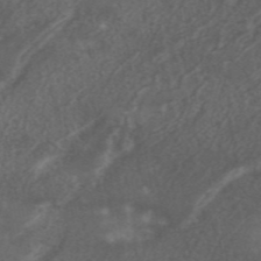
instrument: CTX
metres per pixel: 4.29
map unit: ANa
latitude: 45.6505
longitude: 27.1242
